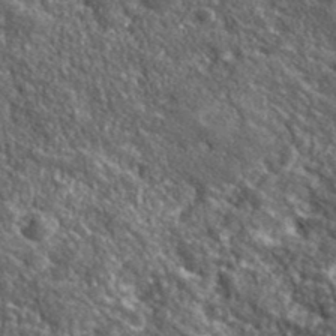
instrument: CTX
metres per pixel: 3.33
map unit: eHh
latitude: 42.1200
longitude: -90.6113
